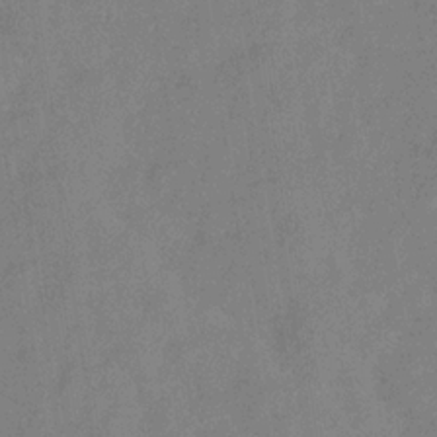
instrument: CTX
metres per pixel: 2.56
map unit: Hve
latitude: -33.2376
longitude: 92.4440
